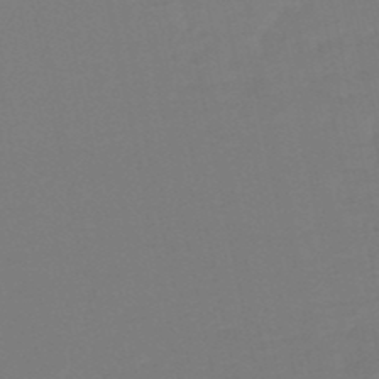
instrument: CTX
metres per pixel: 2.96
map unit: eHb
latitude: -49.7478
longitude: 77.3510
